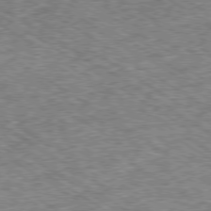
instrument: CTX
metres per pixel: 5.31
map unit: Ap
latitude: -79.6344
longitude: -74.6302
